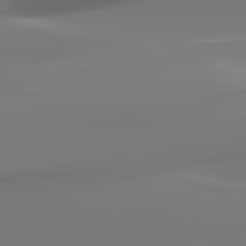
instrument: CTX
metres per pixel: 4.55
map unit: lApd
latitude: 82.4034
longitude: -145.4804
